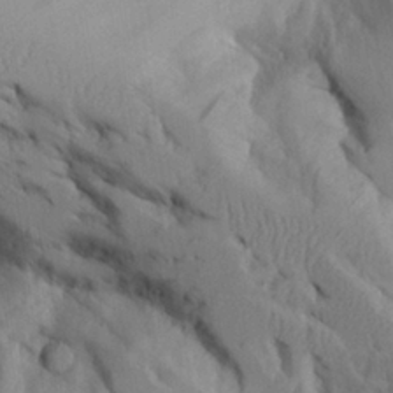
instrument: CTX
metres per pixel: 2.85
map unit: Aa
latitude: 26.0255
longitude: -129.2915
